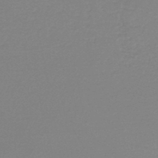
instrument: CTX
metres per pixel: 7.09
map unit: HNhu
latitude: -47.4076
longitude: 98.7085
